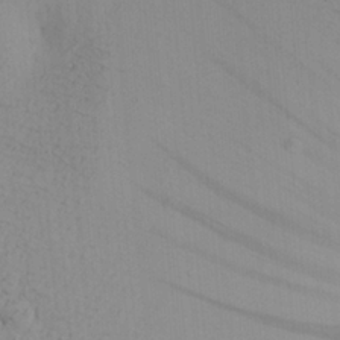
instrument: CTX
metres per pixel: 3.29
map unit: Aa
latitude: 26.4979
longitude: -131.7072
